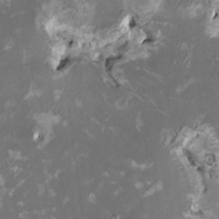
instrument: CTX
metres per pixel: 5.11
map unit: HNhu
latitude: 1.7449
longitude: -3.2537
